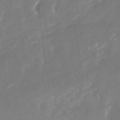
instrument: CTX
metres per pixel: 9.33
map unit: Nhu
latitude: -27.7288
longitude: -74.4412
